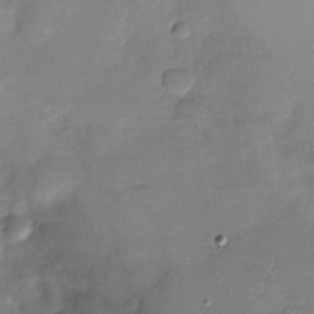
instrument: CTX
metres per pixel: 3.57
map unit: Nhu
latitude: -28.2173
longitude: -58.5924
